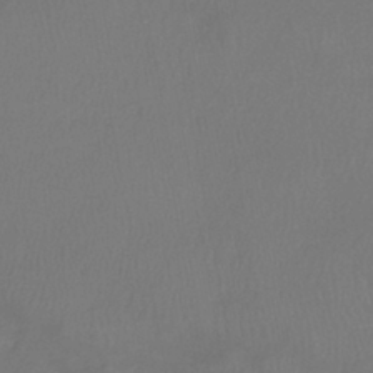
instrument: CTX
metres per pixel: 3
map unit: eHb
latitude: -39.0864
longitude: 76.6330
